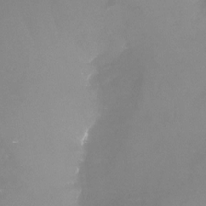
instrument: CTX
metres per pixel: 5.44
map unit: Nhu
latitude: -24.1039
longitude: -57.7449
